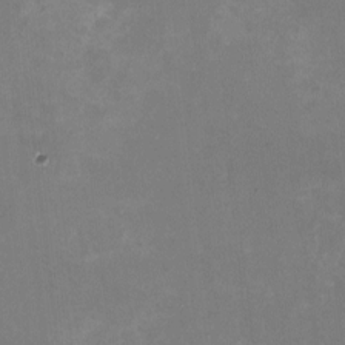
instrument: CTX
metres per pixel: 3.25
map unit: HNhu
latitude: -1.4644
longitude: -4.4601
